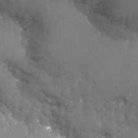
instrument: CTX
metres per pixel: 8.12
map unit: Nhu
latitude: -22.7086
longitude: -72.2145
